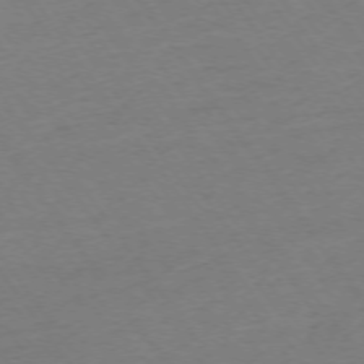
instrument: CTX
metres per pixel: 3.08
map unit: Ap
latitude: -74.3496
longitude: -85.1025
